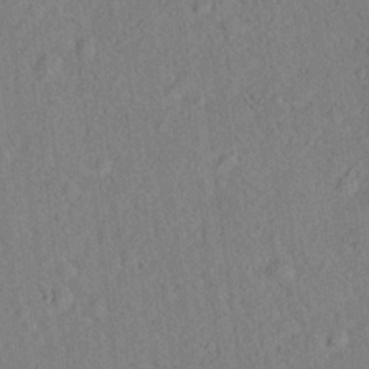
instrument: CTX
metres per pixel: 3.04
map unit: Hto
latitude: 17.4615
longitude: -52.8002
